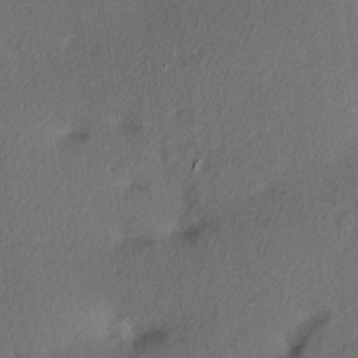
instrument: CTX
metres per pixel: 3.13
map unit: Hve
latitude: 13.4616
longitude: -90.3845
